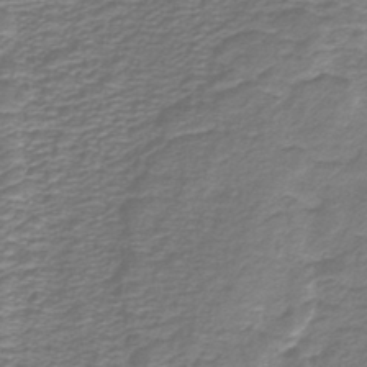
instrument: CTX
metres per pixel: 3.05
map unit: lHb
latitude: -40.2739
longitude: 54.6141
